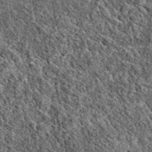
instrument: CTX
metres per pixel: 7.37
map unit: eAb
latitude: 38.5546
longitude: 110.6707
